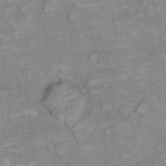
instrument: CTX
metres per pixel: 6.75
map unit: Ht
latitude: 6.1578
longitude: -36.6302
